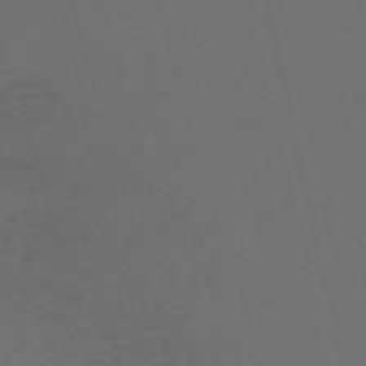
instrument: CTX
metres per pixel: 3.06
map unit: Nve
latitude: -59.8422
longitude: 60.9542
